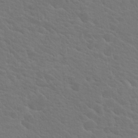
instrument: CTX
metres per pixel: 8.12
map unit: Hto
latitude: 18.4790
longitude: -33.4049
